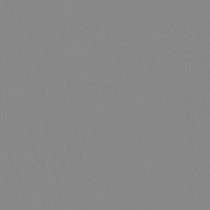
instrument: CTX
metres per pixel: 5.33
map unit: eHb
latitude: -40.1606
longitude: 77.0486
